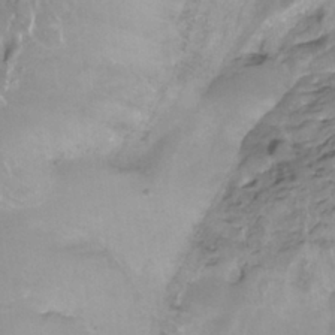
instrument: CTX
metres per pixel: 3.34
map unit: HNhu
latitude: -27.6343
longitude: 75.3510
